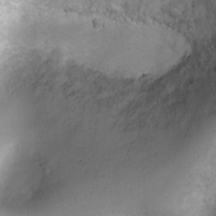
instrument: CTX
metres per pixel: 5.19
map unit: Ht
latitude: 4.7624
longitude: -21.2915
